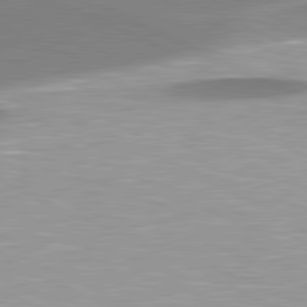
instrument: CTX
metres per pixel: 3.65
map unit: lApd
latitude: 81.1781
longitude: 161.7478
